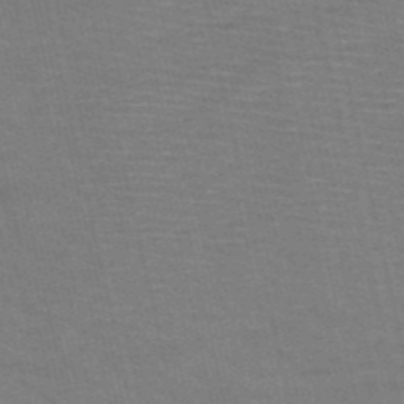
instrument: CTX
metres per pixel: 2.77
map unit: HNb
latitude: -53.5588
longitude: -45.9150
